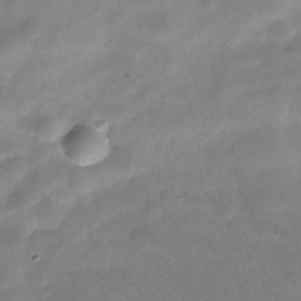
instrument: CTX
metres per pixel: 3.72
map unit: Hve
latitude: -30.0283
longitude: 95.0108
